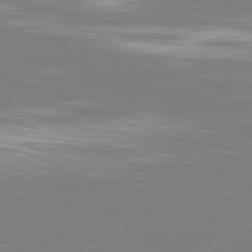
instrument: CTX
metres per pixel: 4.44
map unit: Ap
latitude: -78.7274
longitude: -61.0080
